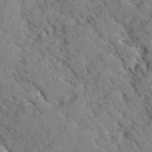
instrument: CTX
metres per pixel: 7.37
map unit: Ave
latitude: -0.5385
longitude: -110.8191
